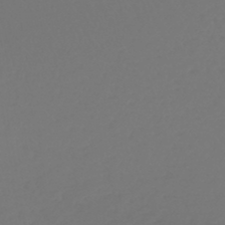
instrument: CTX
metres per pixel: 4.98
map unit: lHb
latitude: -43.0108
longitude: 67.4832
